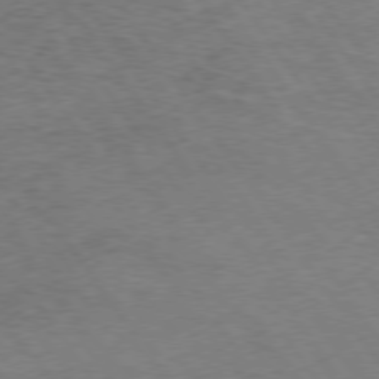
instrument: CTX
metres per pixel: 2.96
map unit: Hpe
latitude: 74.7435
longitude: -142.6113
